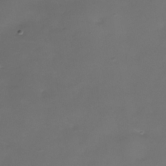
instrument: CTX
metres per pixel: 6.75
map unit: Nhe
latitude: -35.7855
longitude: -86.9891
